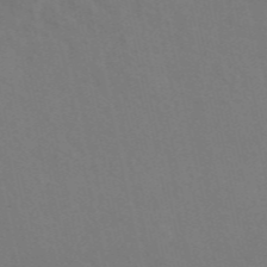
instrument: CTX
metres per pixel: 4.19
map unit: ANa
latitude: 49.0458
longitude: -76.4034
